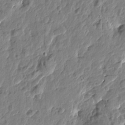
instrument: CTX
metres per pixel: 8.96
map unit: Htu
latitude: -1.4455
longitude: -179.0270
